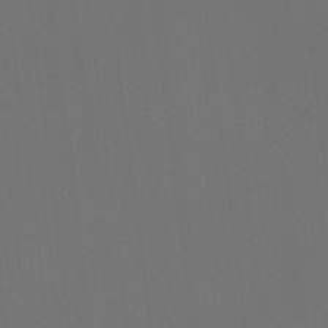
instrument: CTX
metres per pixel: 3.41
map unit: Ht
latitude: -8.6140
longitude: -38.6490
